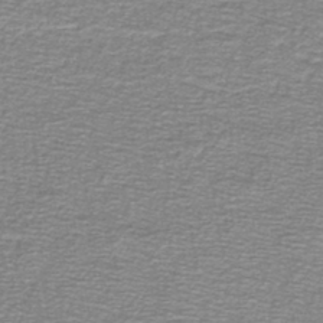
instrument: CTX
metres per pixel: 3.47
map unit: lHb
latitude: -44.0472
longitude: 56.8408
